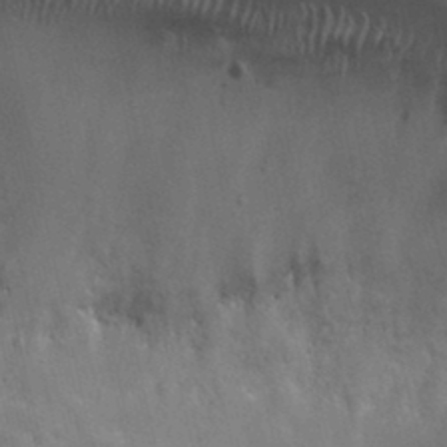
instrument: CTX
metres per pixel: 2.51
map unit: Nhu
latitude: 31.9717
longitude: -53.6694
